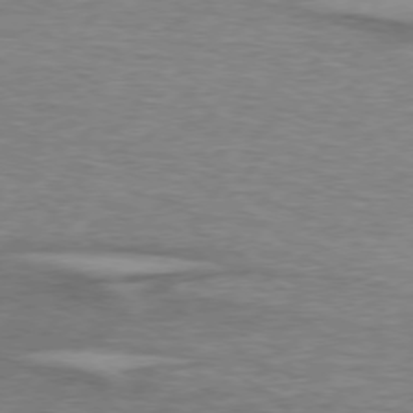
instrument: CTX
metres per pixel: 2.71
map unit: lApd
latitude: 75.1592
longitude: -79.2537
